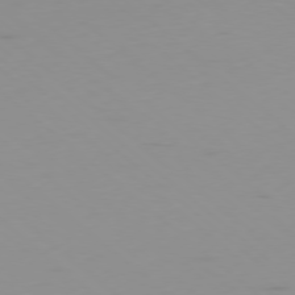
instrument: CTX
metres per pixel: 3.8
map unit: Hpe
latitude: -78.4629
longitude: 12.5385
